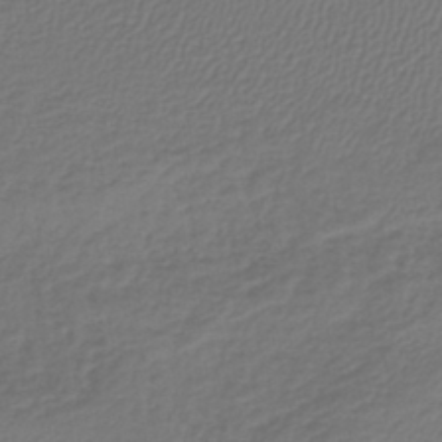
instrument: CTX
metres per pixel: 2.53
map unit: lHb
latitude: -42.3306
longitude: 61.2376
